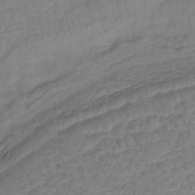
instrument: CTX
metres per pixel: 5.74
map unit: lHb
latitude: -42.3306
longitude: 78.4251
